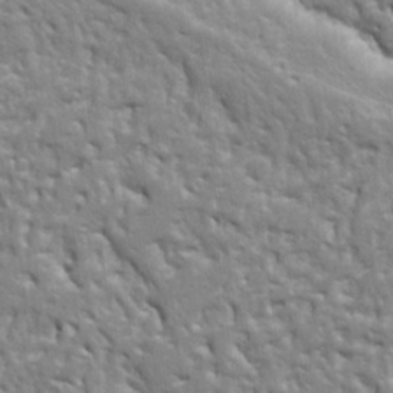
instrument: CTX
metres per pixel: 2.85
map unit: Ht
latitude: 8.8947
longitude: -76.4601
